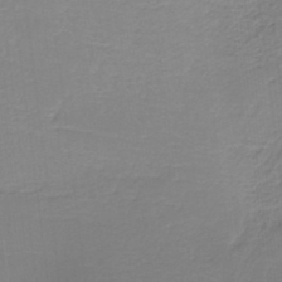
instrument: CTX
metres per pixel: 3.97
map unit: HNb
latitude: -37.3509
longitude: 55.7856
